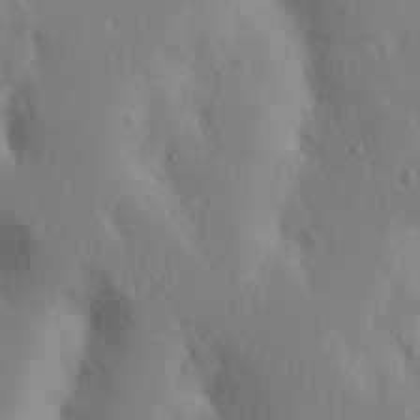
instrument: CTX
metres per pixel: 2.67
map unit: Nhu
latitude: 18.5356
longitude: -73.5372
